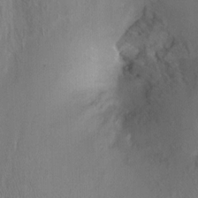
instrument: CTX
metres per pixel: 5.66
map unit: Ht
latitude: -1.6155
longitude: -15.2159
